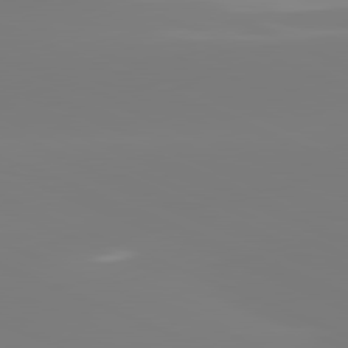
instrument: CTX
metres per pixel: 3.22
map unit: lApd
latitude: 81.5749
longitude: -159.1970
